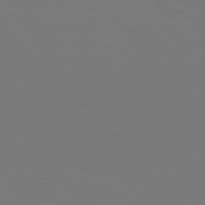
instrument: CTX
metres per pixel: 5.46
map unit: Hpe
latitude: 76.6301
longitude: -136.2145
